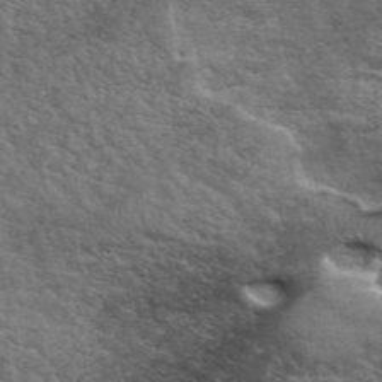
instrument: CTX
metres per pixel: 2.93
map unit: ANa
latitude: 48.5168
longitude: -74.7813
